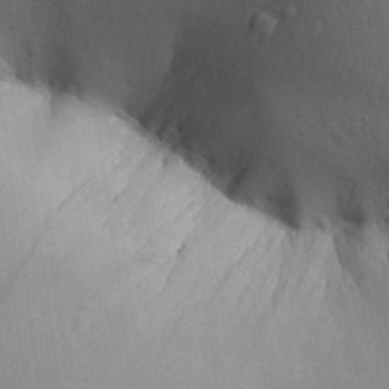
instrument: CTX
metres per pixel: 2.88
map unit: Aa
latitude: 26.9136
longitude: -129.2915
